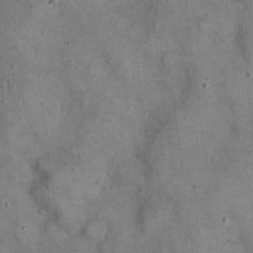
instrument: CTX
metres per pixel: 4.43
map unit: eHh
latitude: 22.1578
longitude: -60.7057
